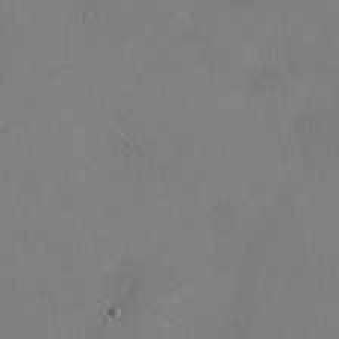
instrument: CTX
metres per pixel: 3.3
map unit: Nhu
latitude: -24.5007
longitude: -70.4223
